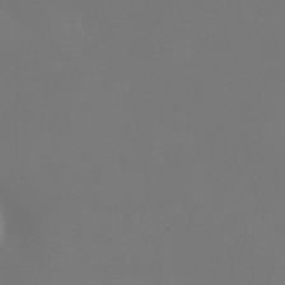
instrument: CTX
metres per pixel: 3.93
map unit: HNhu
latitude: -42.3306
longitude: 93.8233
